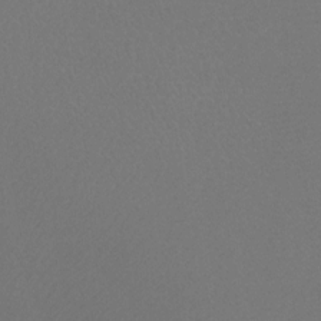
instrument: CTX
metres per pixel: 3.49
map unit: Htu
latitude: -6.9730
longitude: -33.2726
